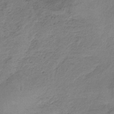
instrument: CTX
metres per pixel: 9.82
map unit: HNb
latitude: -35.2187
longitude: 58.6140
